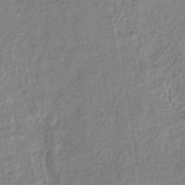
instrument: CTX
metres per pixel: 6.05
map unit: eHb
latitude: -32.0850
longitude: 74.5952
